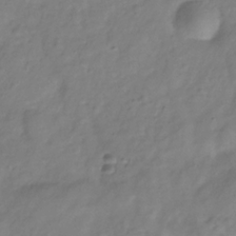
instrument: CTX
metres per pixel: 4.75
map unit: Hve
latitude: -33.1809
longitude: 90.2551
